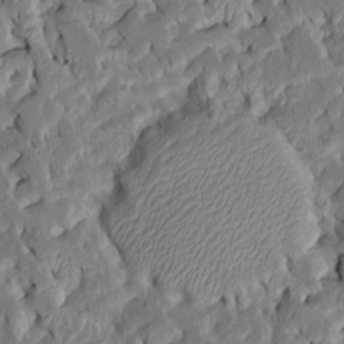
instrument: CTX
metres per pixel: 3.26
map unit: Htu
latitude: -7.6722
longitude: 145.4266
